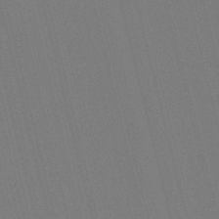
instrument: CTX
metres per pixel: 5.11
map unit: HNhu
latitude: 7.4048
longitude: 4.5007
